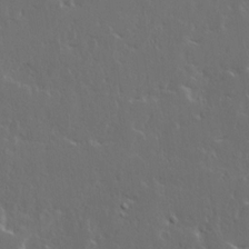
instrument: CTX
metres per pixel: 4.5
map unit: Ave
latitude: 15.1026
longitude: -137.8206
